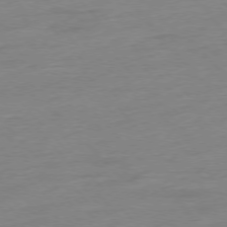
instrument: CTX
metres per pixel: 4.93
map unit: Hpe
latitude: -76.8786
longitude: -14.8758
